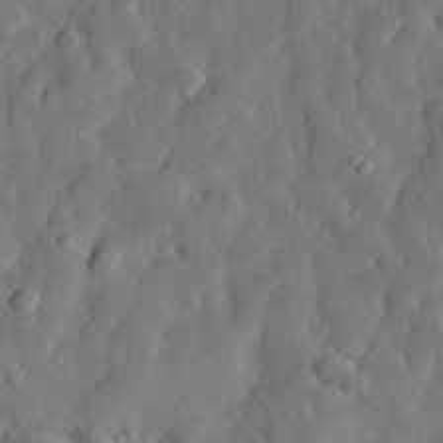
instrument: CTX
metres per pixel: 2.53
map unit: eHh
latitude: 30.3845
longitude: -78.2901
